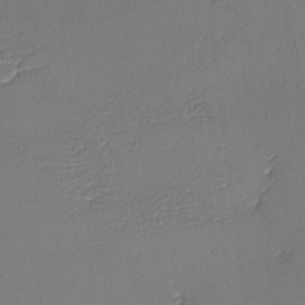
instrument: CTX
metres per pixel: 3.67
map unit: eHh
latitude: -4.4062
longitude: -79.4805
